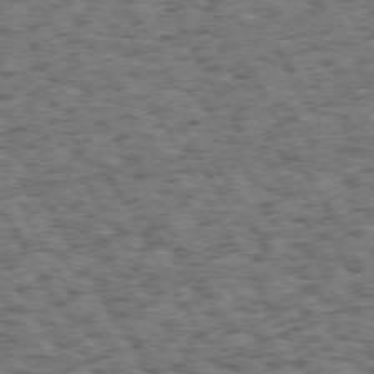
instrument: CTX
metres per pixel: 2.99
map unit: Hpe
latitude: 72.4034
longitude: -127.1214
